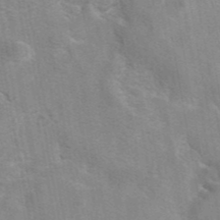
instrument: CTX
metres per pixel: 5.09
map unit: eAb
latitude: 41.8205
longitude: 107.0676
